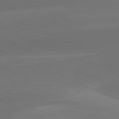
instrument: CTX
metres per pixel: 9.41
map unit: lApd
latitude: 81.8205
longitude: -160.2711
